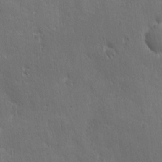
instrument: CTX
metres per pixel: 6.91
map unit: Ave
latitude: -7.9367
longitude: -120.8947
